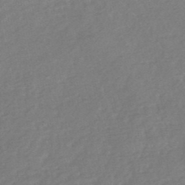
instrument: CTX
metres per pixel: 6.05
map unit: HNb
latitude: -49.1809
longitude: 58.2928
